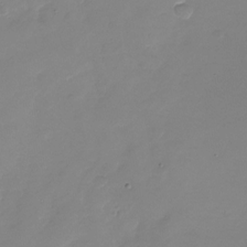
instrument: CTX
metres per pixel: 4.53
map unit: Nhu
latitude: -28.7085
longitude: -66.1199
